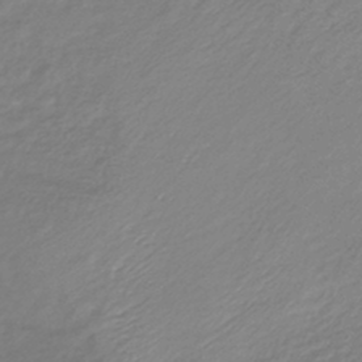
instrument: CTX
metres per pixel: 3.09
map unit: lHb
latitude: -40.9919
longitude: 72.5762
